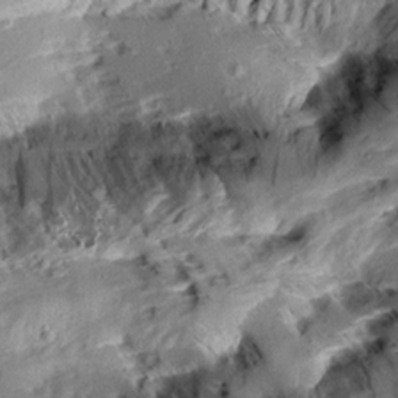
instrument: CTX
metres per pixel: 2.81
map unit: Aa
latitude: 10.6302
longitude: -142.7624
